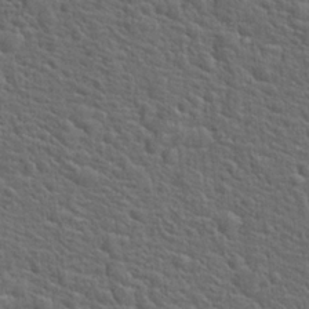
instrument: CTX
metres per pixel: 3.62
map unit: Hto
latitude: 19.3481
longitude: -43.4049
